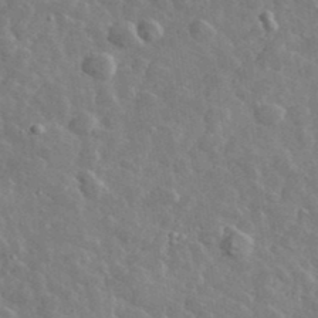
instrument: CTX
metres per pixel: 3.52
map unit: lHvf
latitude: 37.1403
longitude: -89.5560
